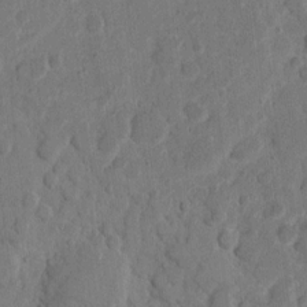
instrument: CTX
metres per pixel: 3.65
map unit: eHh
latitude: 9.4427
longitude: -64.5357
